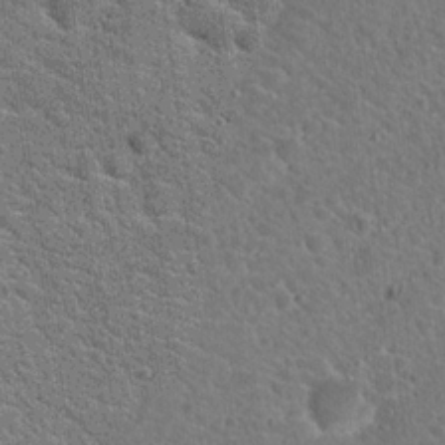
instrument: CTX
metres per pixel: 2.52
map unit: Hto
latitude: 19.6505
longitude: -33.4993
